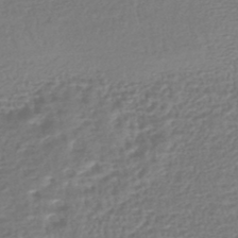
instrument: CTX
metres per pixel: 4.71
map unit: HNhu
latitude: -46.2172
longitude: 99.8989
